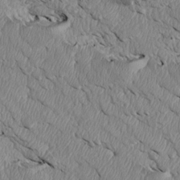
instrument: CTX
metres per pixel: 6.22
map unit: Htu
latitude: 3.7260
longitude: 152.6707
